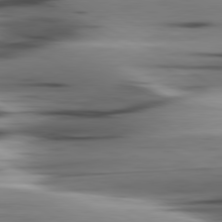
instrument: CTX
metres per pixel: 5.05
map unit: lApd
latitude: 80.5735
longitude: -122.3278
